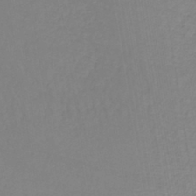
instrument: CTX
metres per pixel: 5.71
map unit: lHb
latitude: -42.2550
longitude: 71.2376
